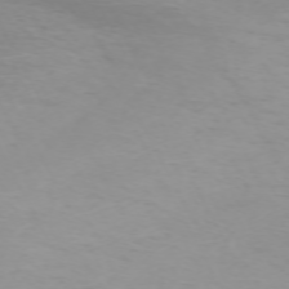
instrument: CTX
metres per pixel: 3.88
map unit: Hpe
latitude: -71.6344
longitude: 10.0850
